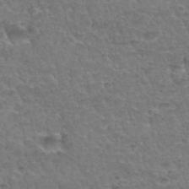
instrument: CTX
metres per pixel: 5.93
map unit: Hto
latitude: 35.1025
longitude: -46.8758
